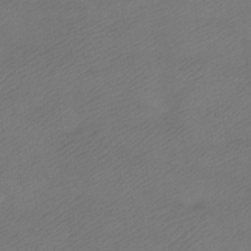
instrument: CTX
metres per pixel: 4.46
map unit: Ht
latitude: -7.3698
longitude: -34.7813
